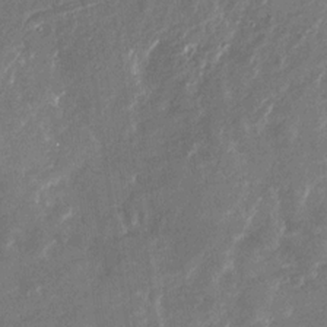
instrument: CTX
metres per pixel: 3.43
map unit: Nhu
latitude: -28.5952
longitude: -76.2333
